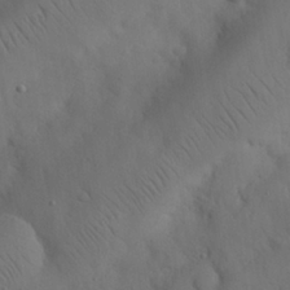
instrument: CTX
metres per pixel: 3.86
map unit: Nhu
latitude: 25.8772
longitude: -72.4790
